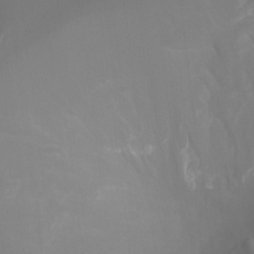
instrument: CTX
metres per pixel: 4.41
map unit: Nhu
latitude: -12.8786
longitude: -72.2523
